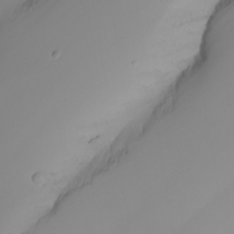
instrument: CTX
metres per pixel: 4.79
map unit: Nhu
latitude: -6.9919
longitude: -82.4412
